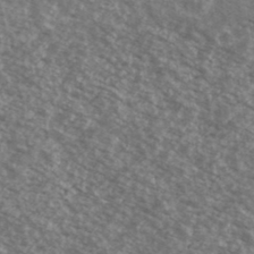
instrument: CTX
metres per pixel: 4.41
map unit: Ave
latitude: 39.4804
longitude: -110.7624
